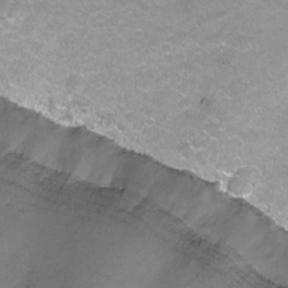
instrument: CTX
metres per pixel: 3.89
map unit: Nhu
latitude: -13.4832
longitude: -56.3278
